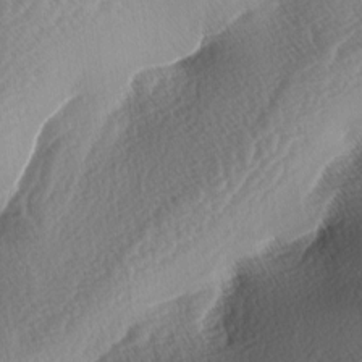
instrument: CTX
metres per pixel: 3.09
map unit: lAa
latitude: -3.3131
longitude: -128.2522
